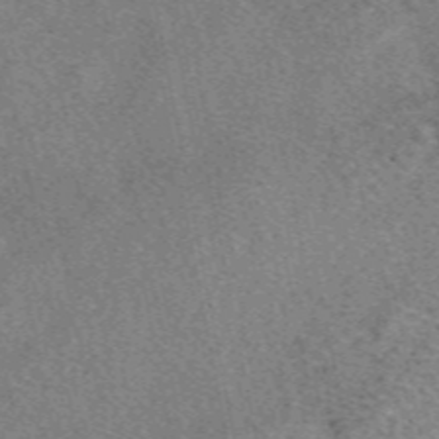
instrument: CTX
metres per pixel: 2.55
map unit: eAb
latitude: 49.1025
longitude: 109.7100
